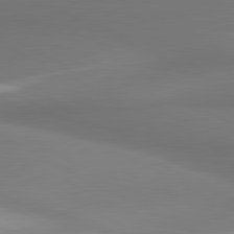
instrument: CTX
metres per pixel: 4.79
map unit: lApd
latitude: 81.3104
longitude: 173.3698
